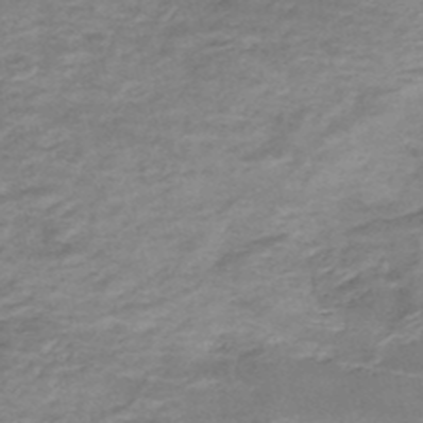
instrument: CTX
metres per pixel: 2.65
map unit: Nhe
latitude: -48.1606
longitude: -171.2915
